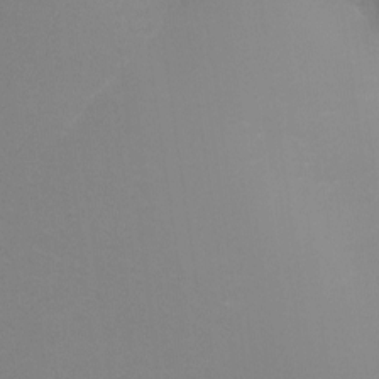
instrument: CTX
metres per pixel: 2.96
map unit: Aa
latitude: -7.2754
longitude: -78.4790
